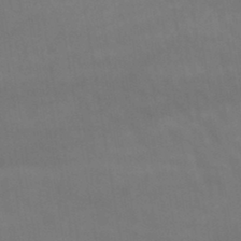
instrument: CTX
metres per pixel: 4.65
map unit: lHb
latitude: -43.5399
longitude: 66.9164
